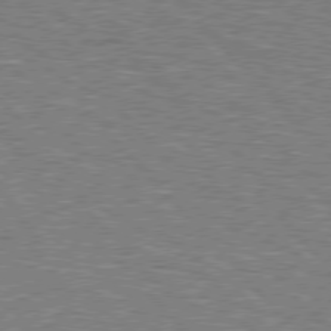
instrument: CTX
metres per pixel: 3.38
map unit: Hpe
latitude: 77.0836
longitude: -150.2333
